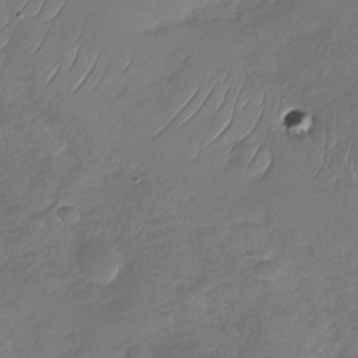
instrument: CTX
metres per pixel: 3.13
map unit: Nhu
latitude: -28.8786
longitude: -62.0822
